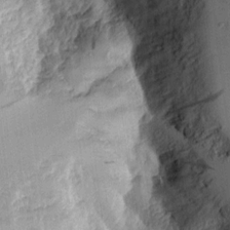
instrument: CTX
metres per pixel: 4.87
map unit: Aa
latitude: 9.9906
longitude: -127.9150
